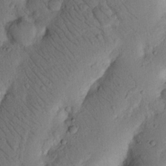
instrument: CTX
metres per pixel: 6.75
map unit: Nhu
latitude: 20.5168
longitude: -75.2726
